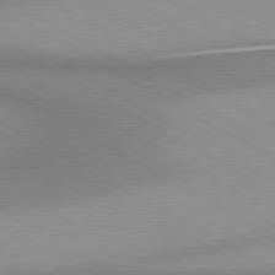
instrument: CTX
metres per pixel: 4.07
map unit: lApd
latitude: 80.7624
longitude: 159.0486
